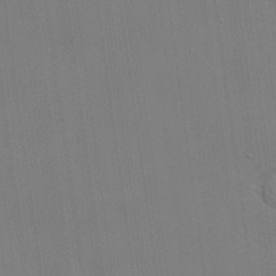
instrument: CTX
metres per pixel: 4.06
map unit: lHvf
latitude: 21.9339
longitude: 142.3495
